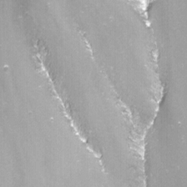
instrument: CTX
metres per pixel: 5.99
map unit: Nhu
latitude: -13.8422
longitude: -65.7261
